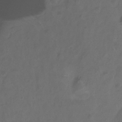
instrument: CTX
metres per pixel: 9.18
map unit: Hto
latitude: -12.7274
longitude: -40.7813
